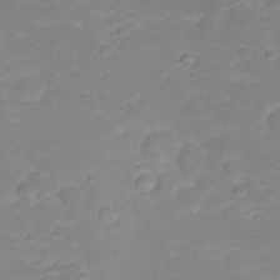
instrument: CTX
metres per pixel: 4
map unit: Nhu
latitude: 23.4615
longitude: -60.8947
